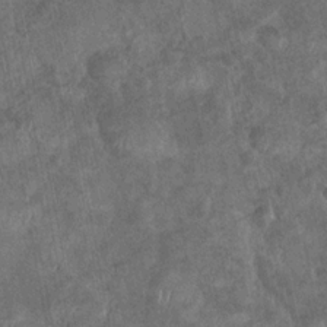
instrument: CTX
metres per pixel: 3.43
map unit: Nhu
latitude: -30.9541
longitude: -61.3292
